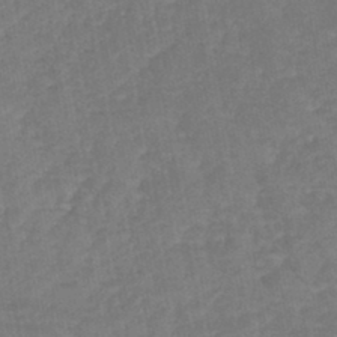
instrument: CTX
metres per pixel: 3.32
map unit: lHb
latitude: -45.1620
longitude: 77.7856
